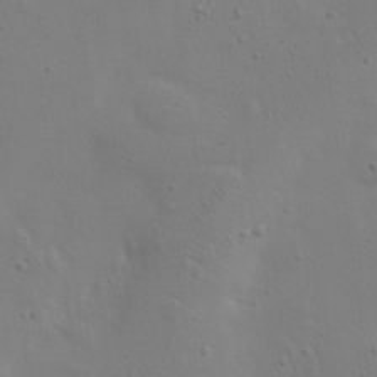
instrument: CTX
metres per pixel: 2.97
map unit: eHh
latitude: 24.1766
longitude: -69.6127
